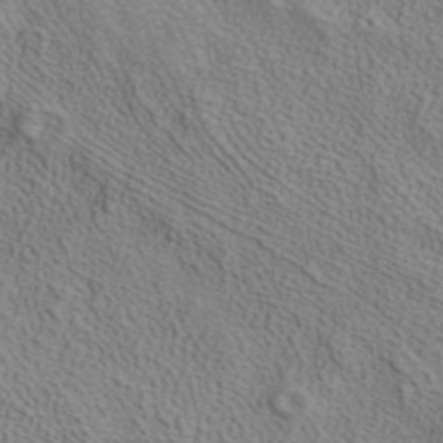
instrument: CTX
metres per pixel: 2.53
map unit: ANa
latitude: 38.5546
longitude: 20.3306
